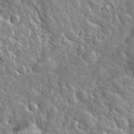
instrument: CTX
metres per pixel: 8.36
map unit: eHh
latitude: 37.6883
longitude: -60.8380
